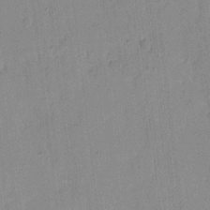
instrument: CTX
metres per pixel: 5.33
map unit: eHh
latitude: 7.2348
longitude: -66.8569
